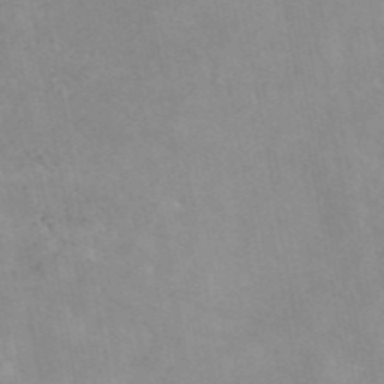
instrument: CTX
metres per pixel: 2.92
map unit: eAb
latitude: 45.5371
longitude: 124.5574
